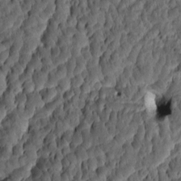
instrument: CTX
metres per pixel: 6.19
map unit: eHh
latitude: -1.0676
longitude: 15.8423
